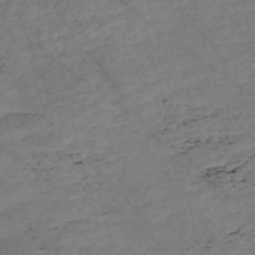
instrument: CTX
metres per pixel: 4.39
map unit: Nve
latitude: -57.5399
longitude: 53.9367
